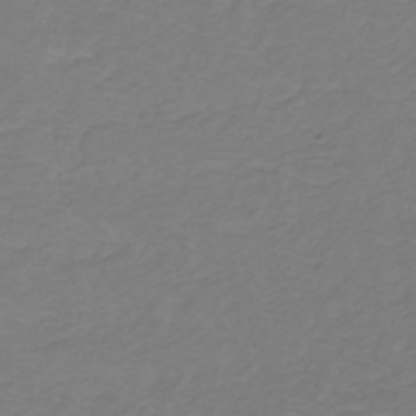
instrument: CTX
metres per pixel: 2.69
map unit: lHb
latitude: -31.3698
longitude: 64.8597
